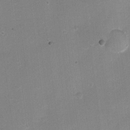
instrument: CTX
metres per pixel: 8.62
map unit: Ht
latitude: -2.7085
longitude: -28.6112
